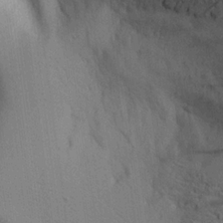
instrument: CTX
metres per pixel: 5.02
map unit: Aa
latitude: 20.1956
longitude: -144.1955
